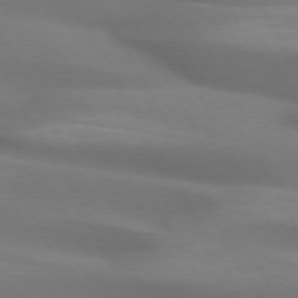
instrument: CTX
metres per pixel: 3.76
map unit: lApd
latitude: 72.7058
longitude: -49.4048
